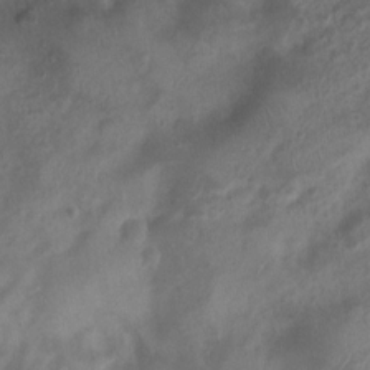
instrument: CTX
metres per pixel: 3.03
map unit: Nhu
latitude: 7.0836
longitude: -22.1767
